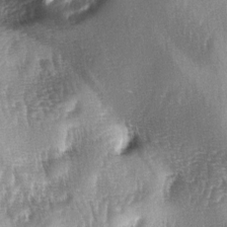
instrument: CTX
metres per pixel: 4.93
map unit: lAa
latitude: -4.5384
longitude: -127.4804
